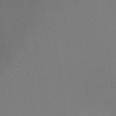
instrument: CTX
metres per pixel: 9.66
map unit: Ht
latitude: -9.3132
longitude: -33.7450
